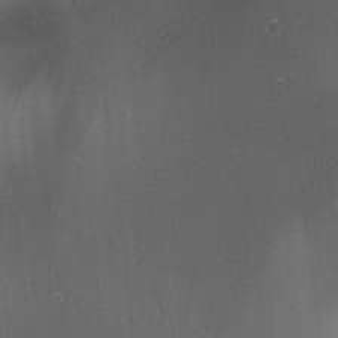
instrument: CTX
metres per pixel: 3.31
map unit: lAa
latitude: 2.5357
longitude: -115.8961
